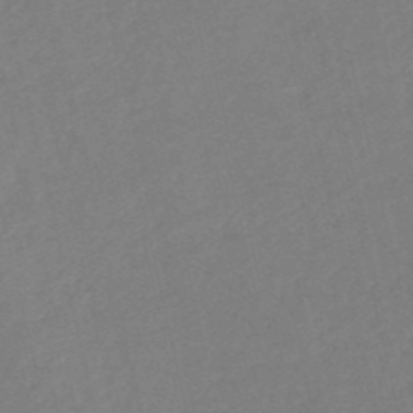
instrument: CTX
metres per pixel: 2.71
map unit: HNb
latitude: -52.9352
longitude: -48.4034
